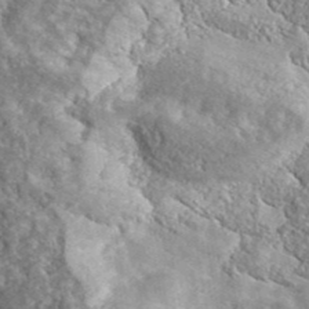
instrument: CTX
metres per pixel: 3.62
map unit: lHvf
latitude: 42.2334
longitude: -88.5546
